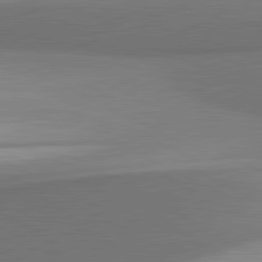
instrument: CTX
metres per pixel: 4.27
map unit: lApd
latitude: 81.7450
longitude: 155.3888
